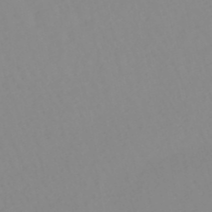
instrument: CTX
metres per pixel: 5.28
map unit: lHb
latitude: -48.7086
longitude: 74.4062
